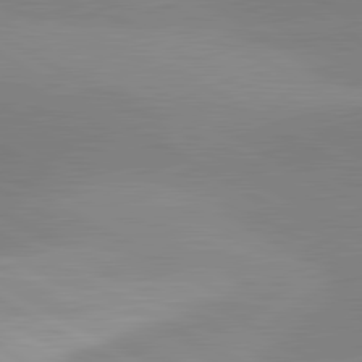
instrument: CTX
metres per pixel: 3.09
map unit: lApd
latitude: 81.6505
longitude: 135.5021
